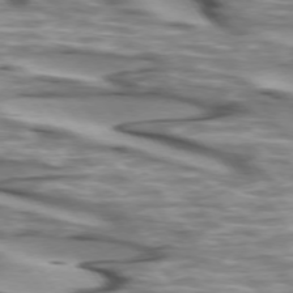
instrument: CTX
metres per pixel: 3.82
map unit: lApd
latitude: 74.0255
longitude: -57.5938
